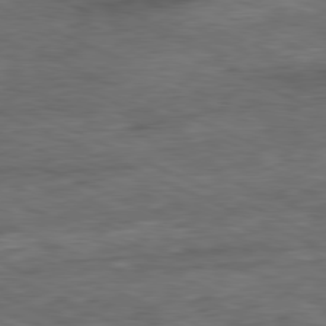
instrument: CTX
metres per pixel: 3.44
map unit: Ap
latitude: -81.0865
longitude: -90.3467
